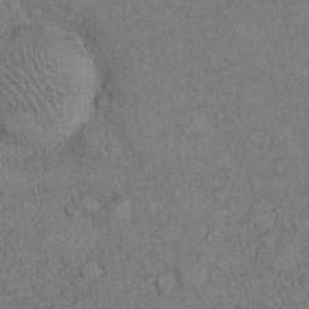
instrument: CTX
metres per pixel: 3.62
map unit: Hto
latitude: 10.2901
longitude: -59.1025
